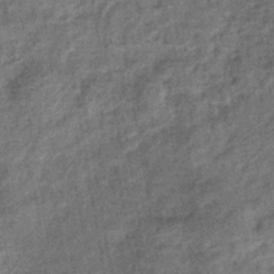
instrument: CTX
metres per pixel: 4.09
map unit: eHb
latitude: -39.3888
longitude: 79.2565
